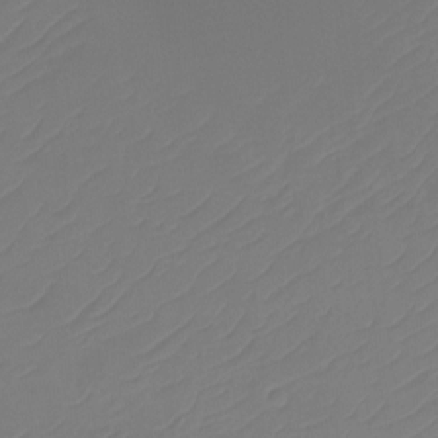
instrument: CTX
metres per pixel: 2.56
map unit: Htu
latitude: -14.1228
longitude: -49.4993
